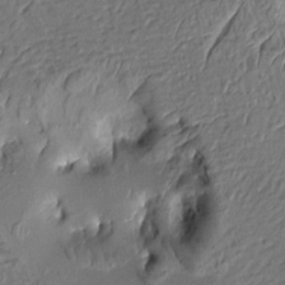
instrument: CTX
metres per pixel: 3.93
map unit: Aa
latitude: 9.1781
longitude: -131.7639
